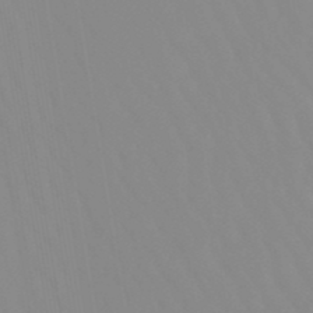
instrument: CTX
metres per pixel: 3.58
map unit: lHb
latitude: -48.4818
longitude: 74.0661
